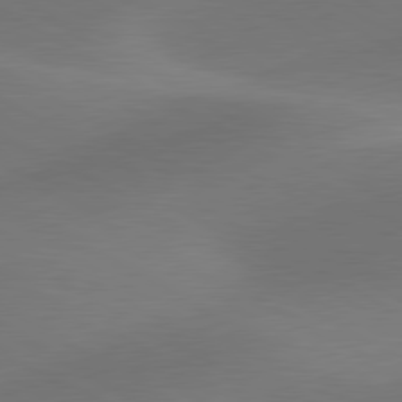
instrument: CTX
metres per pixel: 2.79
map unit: lApd
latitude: 79.9906
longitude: -89.3482
